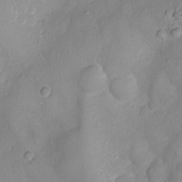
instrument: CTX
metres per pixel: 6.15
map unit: Ht
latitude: -8.0472
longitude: -20.5357
